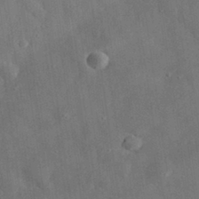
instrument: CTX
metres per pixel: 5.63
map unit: eHh
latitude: 30.9136
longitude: -77.6127
